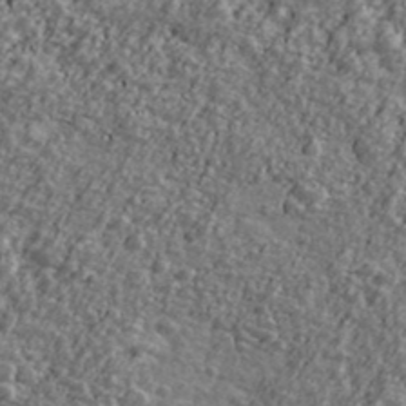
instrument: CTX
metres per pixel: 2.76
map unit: Ave
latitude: 41.8772
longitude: -111.3671
